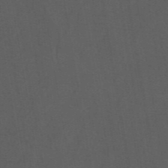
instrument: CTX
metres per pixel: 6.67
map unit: eAb
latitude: 43.7639
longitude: 106.1228
